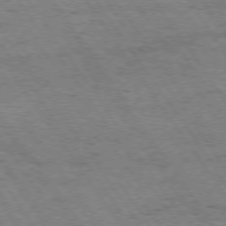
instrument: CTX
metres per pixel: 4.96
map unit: Hpe
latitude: 74.3467
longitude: -151.6694
